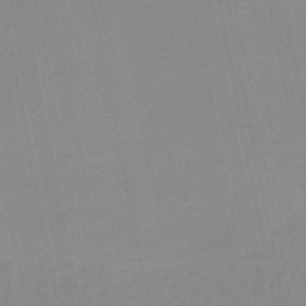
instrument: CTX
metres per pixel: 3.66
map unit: HNb
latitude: -51.3132
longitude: -50.8758
